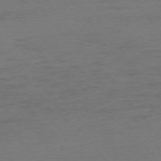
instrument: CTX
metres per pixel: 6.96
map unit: Ap
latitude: -75.7100
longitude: -72.7625
